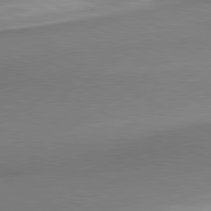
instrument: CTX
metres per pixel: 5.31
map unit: lApd
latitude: 80.4223
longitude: 167.6911
